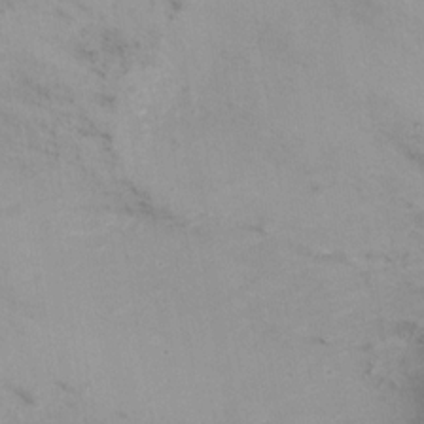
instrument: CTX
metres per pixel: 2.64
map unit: Nhu
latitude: -11.2187
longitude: -37.0459
